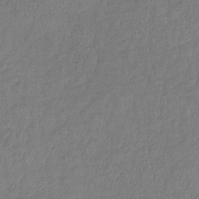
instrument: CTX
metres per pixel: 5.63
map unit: lHb
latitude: -41.9178
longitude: 80.8786
